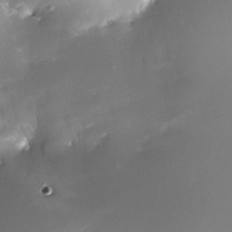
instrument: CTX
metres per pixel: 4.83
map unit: Nhe
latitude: -32.5196
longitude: -115.9339
